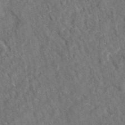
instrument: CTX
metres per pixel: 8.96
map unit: eAb
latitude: 34.2522
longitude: 110.3117
